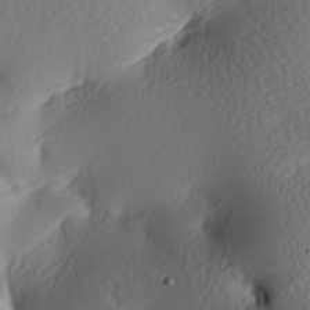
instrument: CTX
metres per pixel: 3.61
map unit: lAa
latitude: -7.9367
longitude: -126.3467
